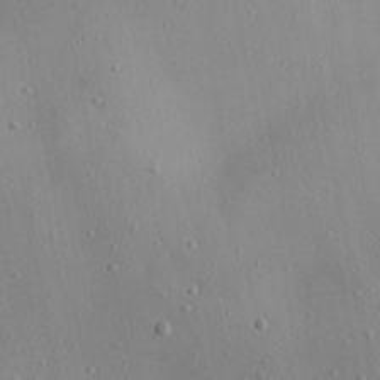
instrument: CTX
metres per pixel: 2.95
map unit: Aa
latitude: 22.1767
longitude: -142.3845
